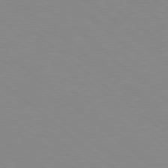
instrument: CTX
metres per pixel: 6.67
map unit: Hpe
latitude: 78.3845
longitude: -166.1766
